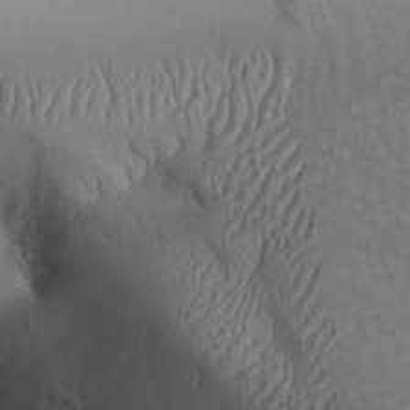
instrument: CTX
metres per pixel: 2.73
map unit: Aa
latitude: 31.8206
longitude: -141.3859
